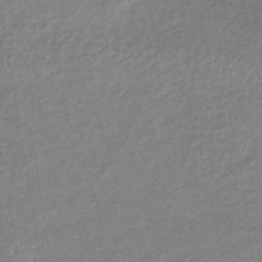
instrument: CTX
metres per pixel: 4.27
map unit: eHb
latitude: -39.0109
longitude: 78.9730
